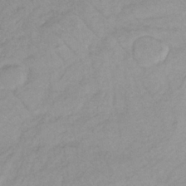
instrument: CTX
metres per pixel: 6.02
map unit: lHb
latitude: -35.1242
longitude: 69.8233
